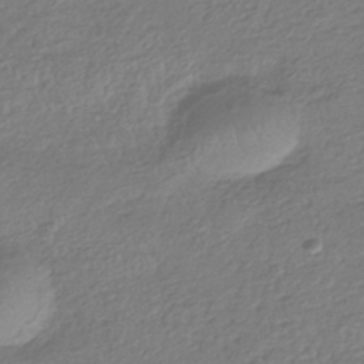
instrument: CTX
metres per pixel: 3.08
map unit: HNhu
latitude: -42.4440
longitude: 99.0108
